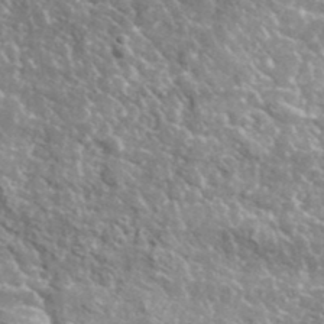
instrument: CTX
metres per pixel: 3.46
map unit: lHvf
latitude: 36.7813
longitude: -88.4034
